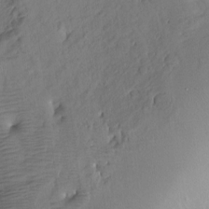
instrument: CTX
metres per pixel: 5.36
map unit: Ht
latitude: -6.6896
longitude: -32.0822
